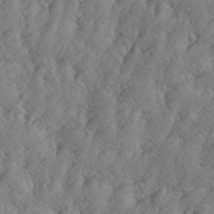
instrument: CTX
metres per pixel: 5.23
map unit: Htu
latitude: -4.4818
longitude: -176.6868
